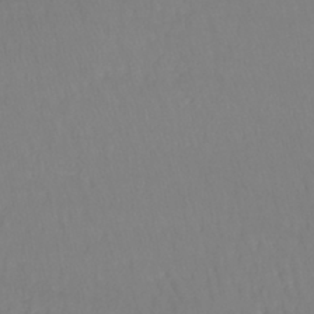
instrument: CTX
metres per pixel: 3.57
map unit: lHb
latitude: -42.1416
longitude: 71.4077
